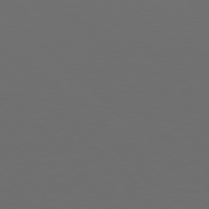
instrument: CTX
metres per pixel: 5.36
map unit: Hpe
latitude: 77.6694
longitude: -168.7813
